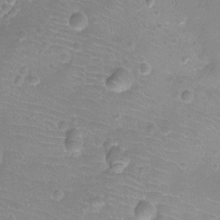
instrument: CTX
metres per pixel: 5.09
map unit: Ht
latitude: -8.1984
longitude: -21.0270
